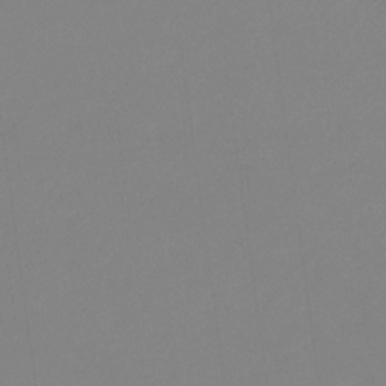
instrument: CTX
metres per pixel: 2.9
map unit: eHb
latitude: -36.9730
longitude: 75.1243
